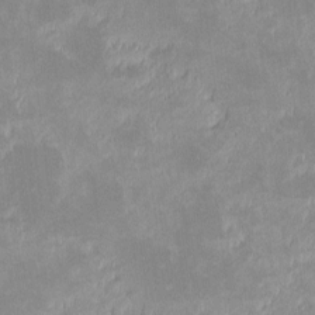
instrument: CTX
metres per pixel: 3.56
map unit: eHh
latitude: -1.1998
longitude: -84.5357
